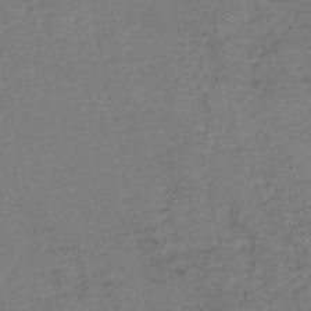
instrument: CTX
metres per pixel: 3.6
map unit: HNb
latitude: -48.8786
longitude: 59.2375
